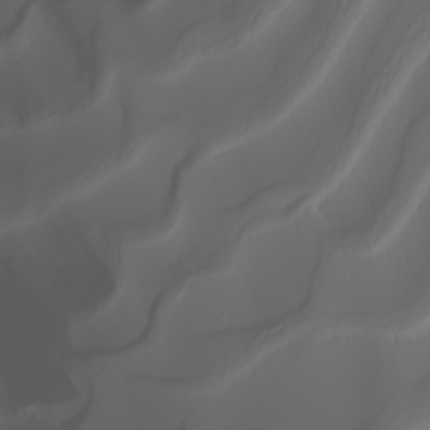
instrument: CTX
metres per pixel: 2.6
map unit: Nhu
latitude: -5.2565
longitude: -94.6869
